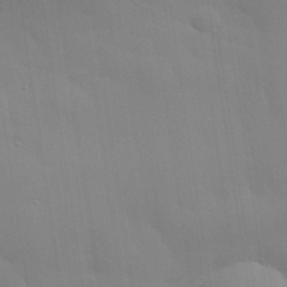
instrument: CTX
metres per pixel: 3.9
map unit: eHh
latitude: 30.4790
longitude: -82.3089
